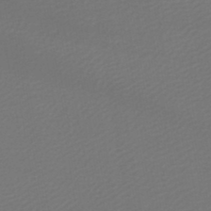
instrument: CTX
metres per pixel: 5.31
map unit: lHb
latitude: -46.0283
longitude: 60.5763
